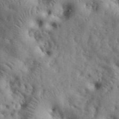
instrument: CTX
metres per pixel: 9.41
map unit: eHh
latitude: 30.9892
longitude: -72.9892
